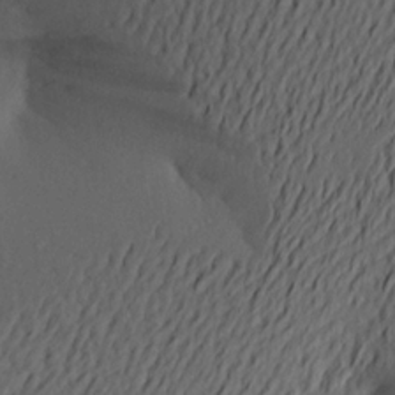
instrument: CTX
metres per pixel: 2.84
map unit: Aa
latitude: 20.3845
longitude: -146.0444
